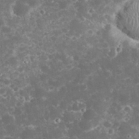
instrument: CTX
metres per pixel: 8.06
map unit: eHh
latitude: 32.7813
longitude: -62.1578
